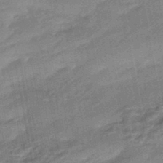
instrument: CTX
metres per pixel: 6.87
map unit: HNhu
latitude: -44.1606
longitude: 91.6155
